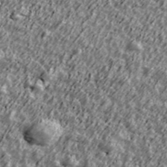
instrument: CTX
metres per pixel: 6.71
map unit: Ave
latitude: 41.8772
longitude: -113.4804
